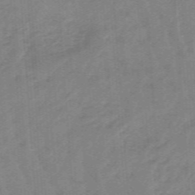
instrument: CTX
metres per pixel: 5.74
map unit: eHb
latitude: -46.3495
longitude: 83.4643
